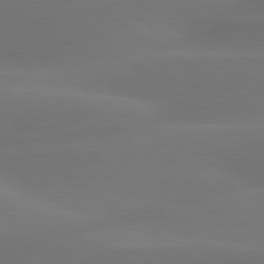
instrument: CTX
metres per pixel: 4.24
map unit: lApd
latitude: 79.7261
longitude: -90.2334
